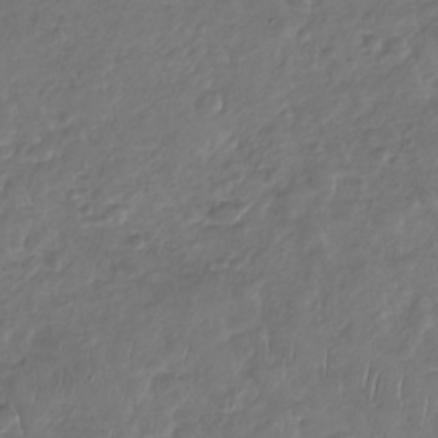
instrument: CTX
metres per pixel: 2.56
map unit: Nhu
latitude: -30.8597
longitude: -60.8002
